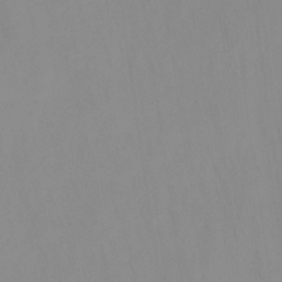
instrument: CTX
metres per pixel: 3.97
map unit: HNhu
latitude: -27.3887
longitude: 73.1431
